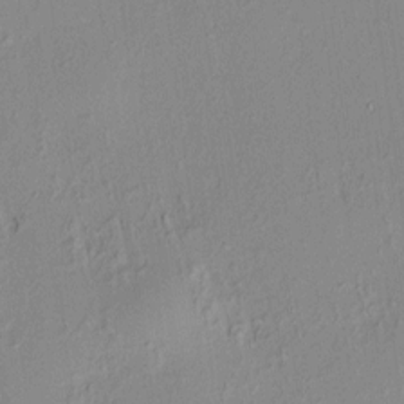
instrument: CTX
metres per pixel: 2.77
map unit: HNhu
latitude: 7.6316
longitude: 14.2740
